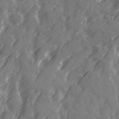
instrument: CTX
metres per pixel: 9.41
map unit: Ave
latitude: 20.4034
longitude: -131.4994
